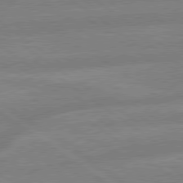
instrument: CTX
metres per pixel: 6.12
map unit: lApd
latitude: 79.3293
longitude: -164.3845
